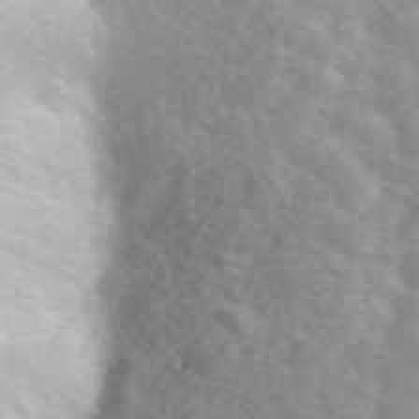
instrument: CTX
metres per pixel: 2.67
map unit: eAb
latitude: 48.9514
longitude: 119.1998
